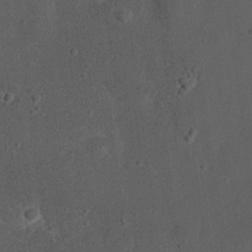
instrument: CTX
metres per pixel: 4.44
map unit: Nhu
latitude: 22.6868
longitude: -71.2348
